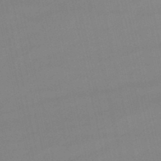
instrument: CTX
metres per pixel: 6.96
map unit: lHb
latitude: -47.0675
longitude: 66.8219
